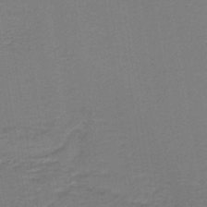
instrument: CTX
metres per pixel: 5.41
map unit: lHb
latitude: -42.4251
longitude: 53.2376
